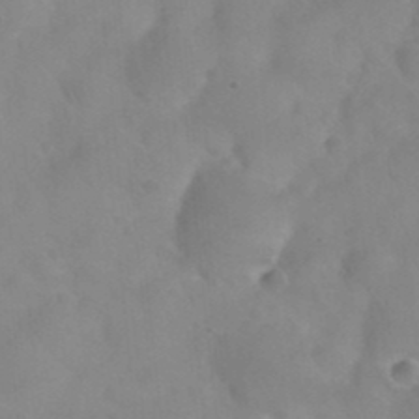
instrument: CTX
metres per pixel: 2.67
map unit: Nhu
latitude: 26.4223
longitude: -54.8569
